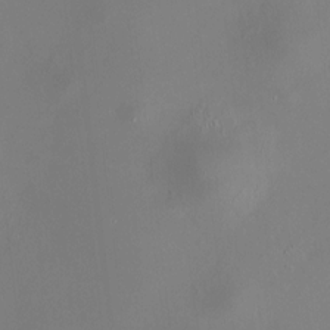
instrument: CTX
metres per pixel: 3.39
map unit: HNhu
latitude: 7.5560
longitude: 12.0850
